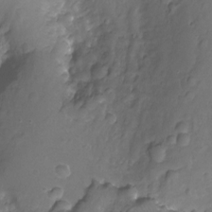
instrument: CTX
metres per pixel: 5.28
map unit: Ht
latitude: -10.7841
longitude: -35.7071
